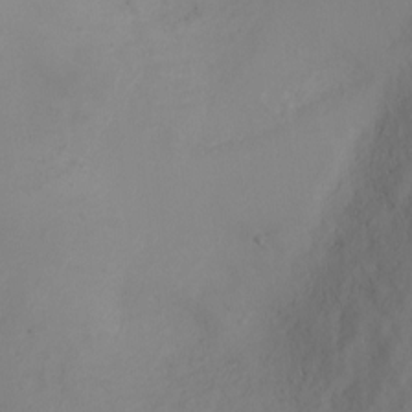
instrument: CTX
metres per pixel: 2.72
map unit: Ht
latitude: 0.7246
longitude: -20.4790
